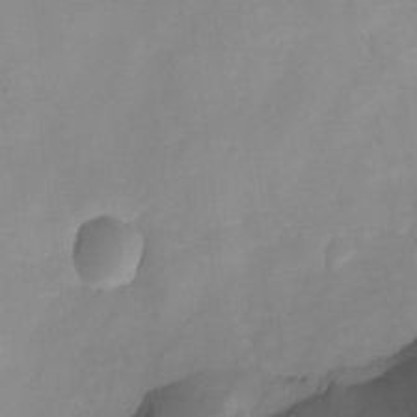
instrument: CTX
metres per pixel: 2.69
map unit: Nhu
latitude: -4.8219
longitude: -77.3670
